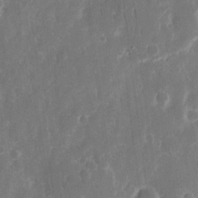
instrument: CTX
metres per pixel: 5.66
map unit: eHh
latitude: 12.6113
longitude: -73.0837
